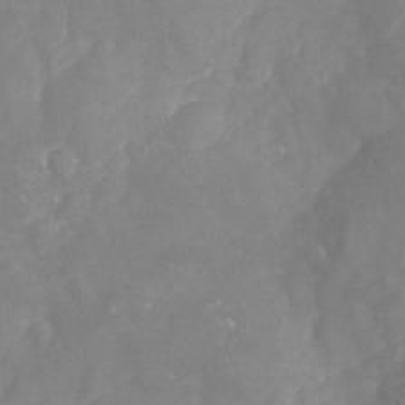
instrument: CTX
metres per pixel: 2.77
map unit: Nhu
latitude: -23.4266
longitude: -57.4804
